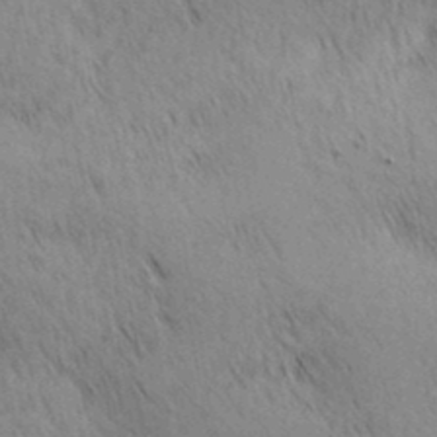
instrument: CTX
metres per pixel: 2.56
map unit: lAa
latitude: 10.7057
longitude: -108.2900
